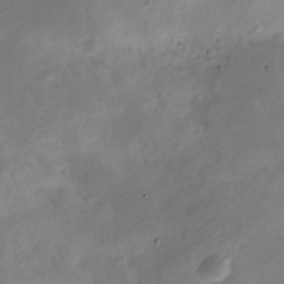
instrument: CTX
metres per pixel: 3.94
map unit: Nve
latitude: -24.1984
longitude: 105.6344
